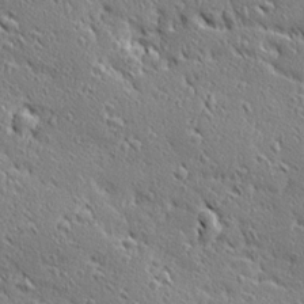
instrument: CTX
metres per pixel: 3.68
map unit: Ave
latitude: 20.8002
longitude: -136.4223
